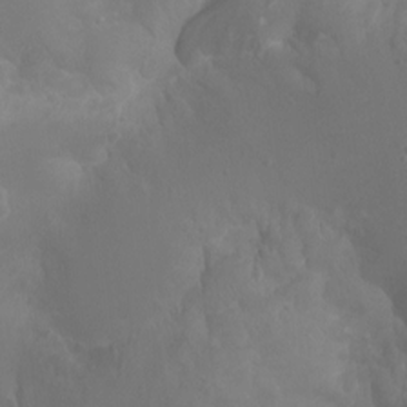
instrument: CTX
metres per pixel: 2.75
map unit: Ht
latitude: -2.1227
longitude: -18.2522
